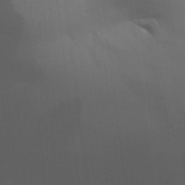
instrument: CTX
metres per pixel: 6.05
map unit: Aa
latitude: 27.4615
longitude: -138.8380
